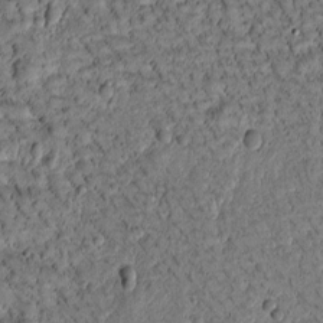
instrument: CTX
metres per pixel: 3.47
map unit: Htu
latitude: -3.8044
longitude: 172.3684
